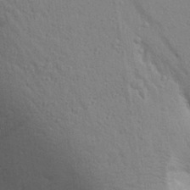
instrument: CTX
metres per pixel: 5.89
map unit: Aa
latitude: 29.2537
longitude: -147.4427
